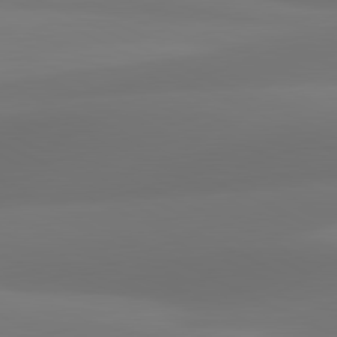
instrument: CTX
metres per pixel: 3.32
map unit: lApd
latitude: 81.3104
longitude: 129.2943
